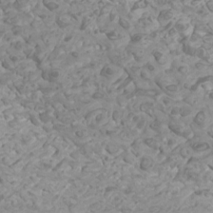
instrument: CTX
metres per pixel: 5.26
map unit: Htu
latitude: 2.0444
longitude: -20.1956
